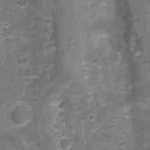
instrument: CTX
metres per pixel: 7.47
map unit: Nhu
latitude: 1.3292
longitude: -17.4237
